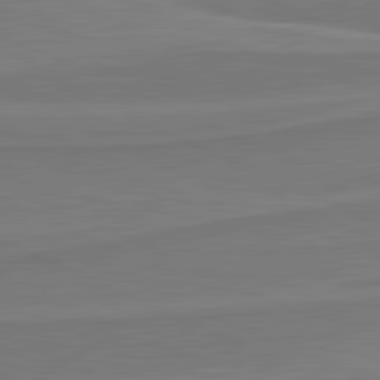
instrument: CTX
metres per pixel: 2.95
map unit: lApd
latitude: 81.6694
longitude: 169.7288
